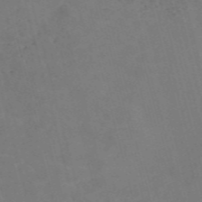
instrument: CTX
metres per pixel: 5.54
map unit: Nve
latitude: -57.8800
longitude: 55.1053
